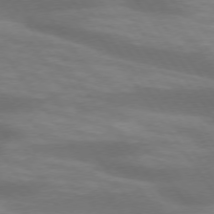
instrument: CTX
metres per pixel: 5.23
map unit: lApd
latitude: 74.3089
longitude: -54.6490
